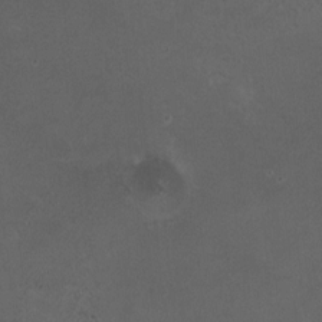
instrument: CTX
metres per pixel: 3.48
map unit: HNhu
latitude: 6.5168
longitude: 6.6518
